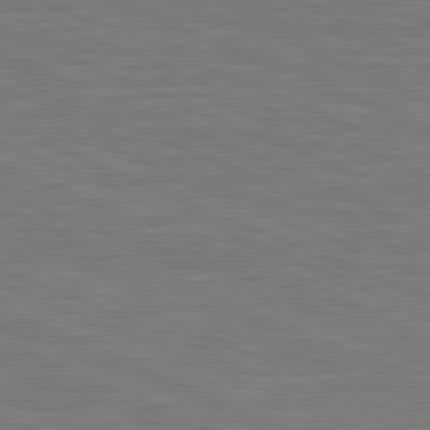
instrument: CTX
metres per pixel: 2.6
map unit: lApd
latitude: 81.8961
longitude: -170.6679
